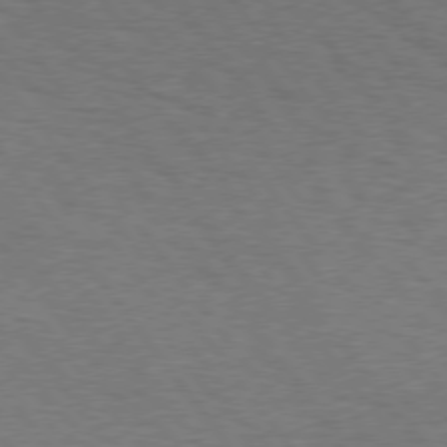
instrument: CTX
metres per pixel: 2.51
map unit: Hpe
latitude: 75.0270
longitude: -150.8947
